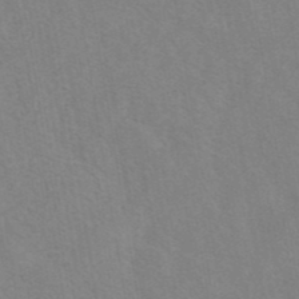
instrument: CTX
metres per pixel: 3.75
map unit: eAb
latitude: 41.7260
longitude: 106.4818
